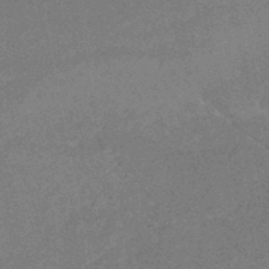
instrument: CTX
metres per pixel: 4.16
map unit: HNhu
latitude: -45.6155
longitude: 99.5588
